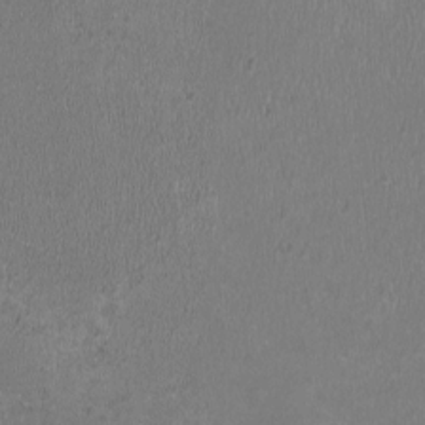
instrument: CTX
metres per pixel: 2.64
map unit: HNhu
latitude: -2.4817
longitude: -0.0255
